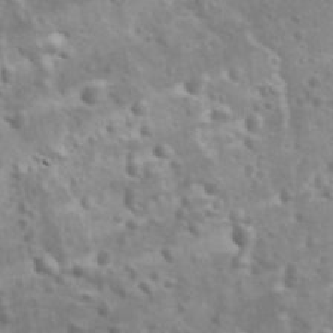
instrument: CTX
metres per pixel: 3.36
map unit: Ave
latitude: 11.8961
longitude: -104.7624
